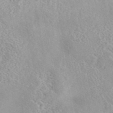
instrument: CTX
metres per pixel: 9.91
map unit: eAb
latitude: 44.4601
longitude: 115.3698
